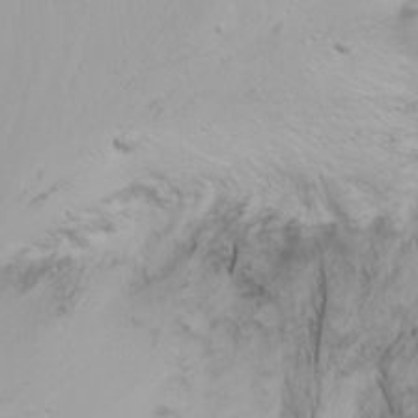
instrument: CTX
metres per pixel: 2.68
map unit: Nhu
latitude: -7.3320
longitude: -64.3278
